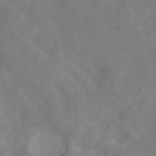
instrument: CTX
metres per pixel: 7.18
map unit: ANa
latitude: 44.4412
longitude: 22.7274
